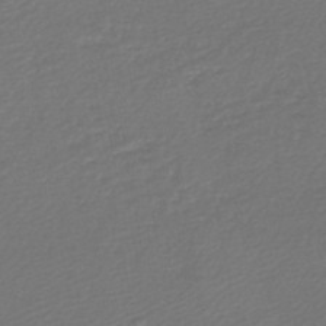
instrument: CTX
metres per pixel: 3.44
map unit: lHb
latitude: -45.9178
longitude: 60.3306
